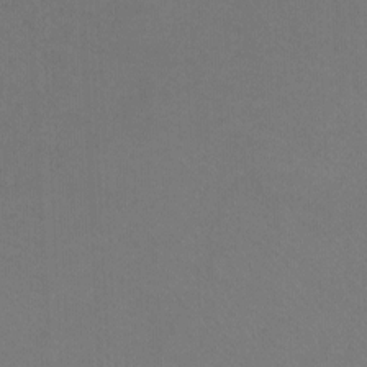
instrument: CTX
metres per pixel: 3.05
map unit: Ht
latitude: -7.9556
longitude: -37.5182
